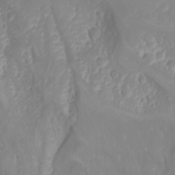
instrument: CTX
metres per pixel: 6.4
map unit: Nhu
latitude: -4.7085
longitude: -87.7449
